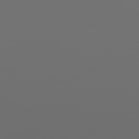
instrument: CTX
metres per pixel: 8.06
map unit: Hpe
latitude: 77.9717
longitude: -177.5749
